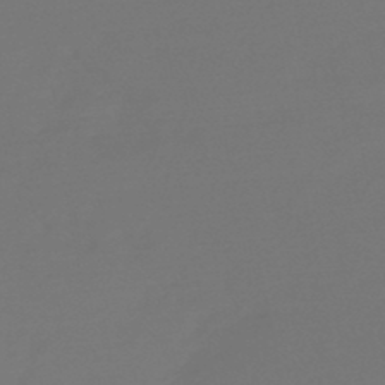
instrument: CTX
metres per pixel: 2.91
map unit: lHb
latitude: -47.8233
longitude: 65.3699
